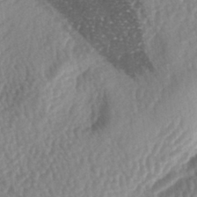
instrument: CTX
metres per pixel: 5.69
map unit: lAa
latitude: -5.4265
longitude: -126.8569
